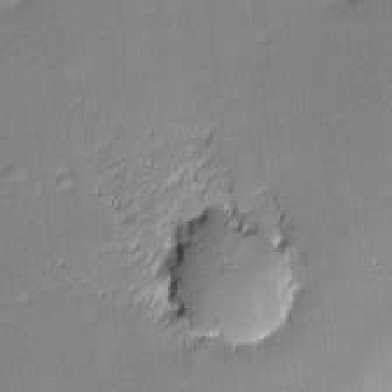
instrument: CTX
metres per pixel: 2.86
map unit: eHh
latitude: -2.5951
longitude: -81.7639
